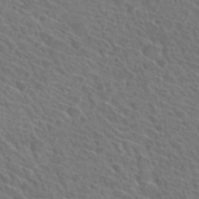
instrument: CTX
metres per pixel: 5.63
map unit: Hto
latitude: 31.8017
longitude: -47.2537
